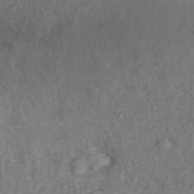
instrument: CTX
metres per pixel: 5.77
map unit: ANa
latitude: 40.4034
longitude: 18.1795
